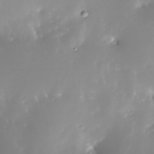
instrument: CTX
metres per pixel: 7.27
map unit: Nhe
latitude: -32.1795
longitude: -117.2348
